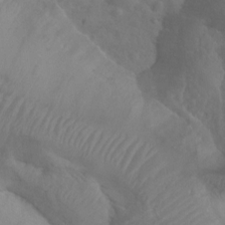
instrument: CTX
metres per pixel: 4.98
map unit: Ht
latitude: 1.9528
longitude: -21.3104
